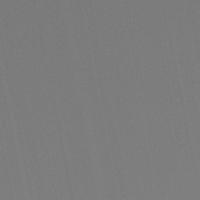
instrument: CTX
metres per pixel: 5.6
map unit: lHb
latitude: -50.0472
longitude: 70.5007
